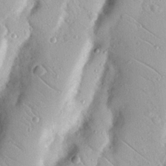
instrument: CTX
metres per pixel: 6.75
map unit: Nhu
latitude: 19.0836
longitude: -77.4048
